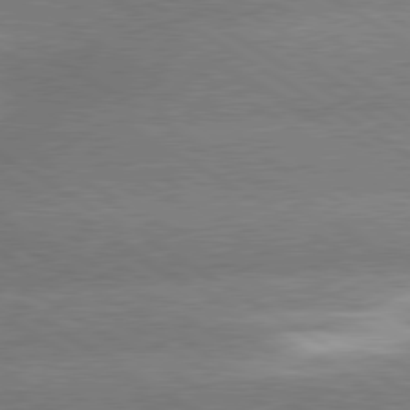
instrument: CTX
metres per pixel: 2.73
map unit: lApd
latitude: 79.8017
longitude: -152.9892
